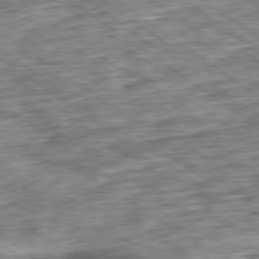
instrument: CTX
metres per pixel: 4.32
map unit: Ap
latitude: -79.4832
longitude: -75.9717
